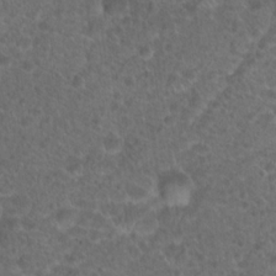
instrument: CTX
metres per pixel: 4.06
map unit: Hto
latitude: 19.0836
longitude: -40.5545
